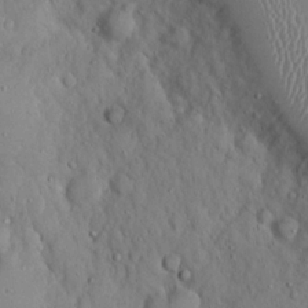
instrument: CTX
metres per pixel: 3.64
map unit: Hto
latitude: 18.3089
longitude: -60.5357
